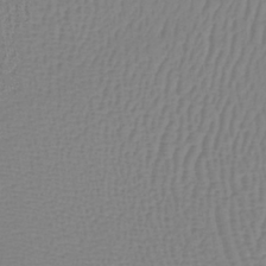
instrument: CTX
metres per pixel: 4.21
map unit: lHb
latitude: -40.8030
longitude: 61.0109
